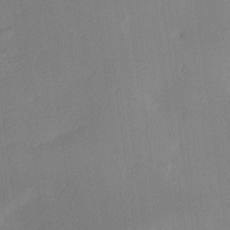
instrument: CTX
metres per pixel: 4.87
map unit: lHvf
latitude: 25.2159
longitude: 140.6707
